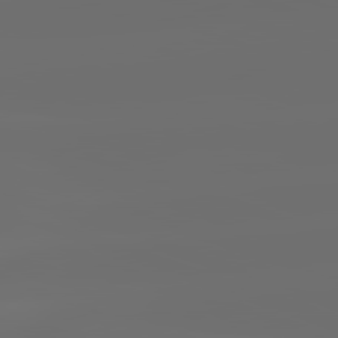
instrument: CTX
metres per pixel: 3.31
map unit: lApd
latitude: 82.2900
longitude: -152.0444
